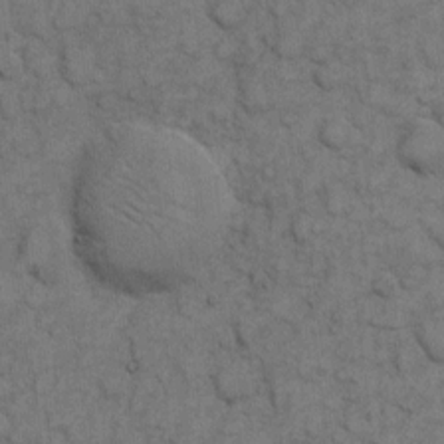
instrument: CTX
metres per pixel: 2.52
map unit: eHh
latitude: 7.8205
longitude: -64.8002
